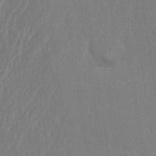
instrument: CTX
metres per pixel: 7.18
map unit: eHh
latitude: 34.5923
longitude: -133.4049
